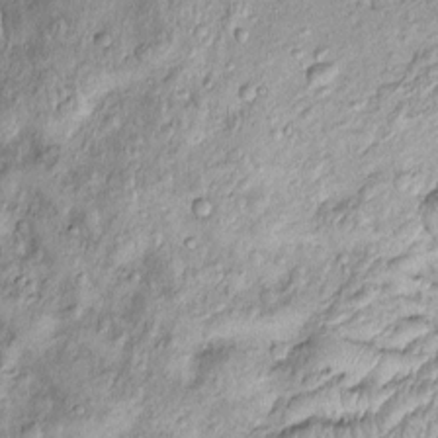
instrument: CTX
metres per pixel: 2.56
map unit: Htu
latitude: -5.1053
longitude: 159.0864
